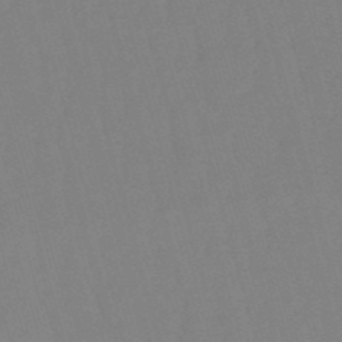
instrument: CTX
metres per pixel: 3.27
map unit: eHb
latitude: -50.5196
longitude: 75.8045
